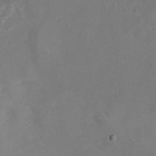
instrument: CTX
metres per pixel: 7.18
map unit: Nhu
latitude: -22.6330
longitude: -57.4237
